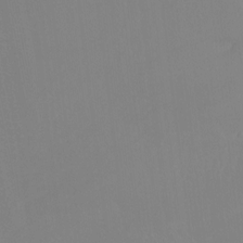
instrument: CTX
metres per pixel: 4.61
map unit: Htu
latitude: -14.5952
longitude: -47.7450
